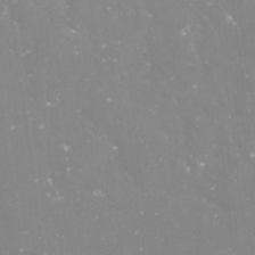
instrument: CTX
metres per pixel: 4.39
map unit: Nve
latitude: -17.7667
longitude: -59.2348
